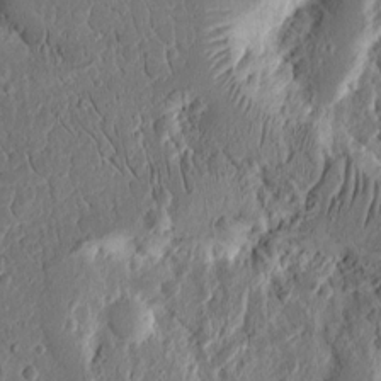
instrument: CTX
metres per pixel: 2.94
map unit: Ht
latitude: 11.2726
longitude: -75.3671
